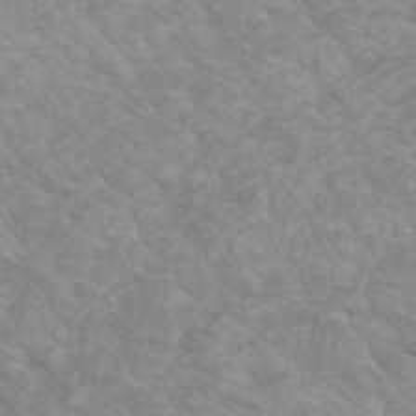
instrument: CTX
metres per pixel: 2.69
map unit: Htu
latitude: -5.7855
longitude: -75.8205
